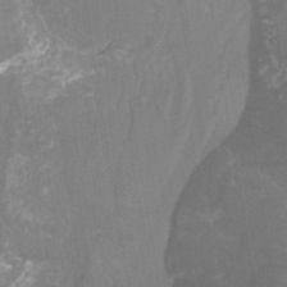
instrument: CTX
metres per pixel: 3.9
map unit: Ht
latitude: -3.6532
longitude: -27.4615
